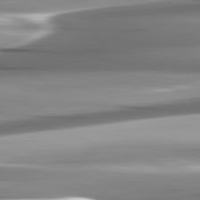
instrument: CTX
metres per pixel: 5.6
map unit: lApd
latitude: 82.5923
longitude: -140.6679
